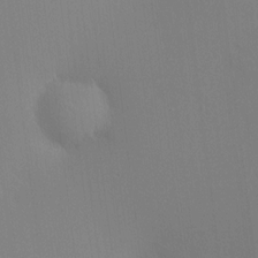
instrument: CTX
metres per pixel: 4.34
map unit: HNhu
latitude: 8.4979
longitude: 14.8975
